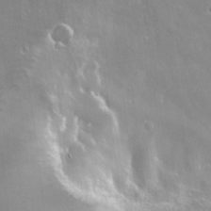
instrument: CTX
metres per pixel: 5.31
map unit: Nhu
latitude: 21.1781
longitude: -30.7247
